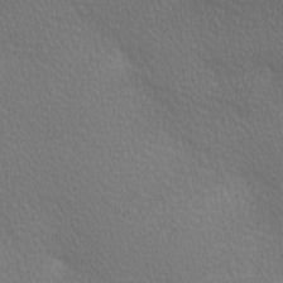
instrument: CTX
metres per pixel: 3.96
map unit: lAa
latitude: -10.4629
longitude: -125.7449
